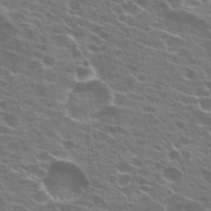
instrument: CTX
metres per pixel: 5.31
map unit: Hto
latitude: 21.8961
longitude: -40.4223
